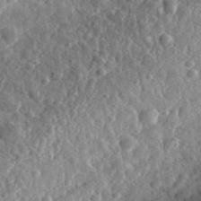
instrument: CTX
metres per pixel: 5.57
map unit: eHh
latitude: 34.5923
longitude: -79.7639
